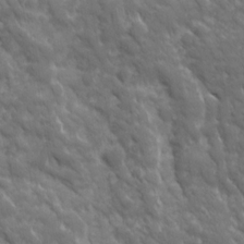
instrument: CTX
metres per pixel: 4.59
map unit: Ave
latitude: 19.3103
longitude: -133.9906
